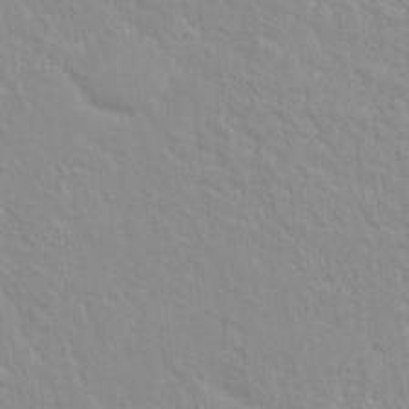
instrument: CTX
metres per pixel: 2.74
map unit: Hto
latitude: 16.2900
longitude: -39.4048
